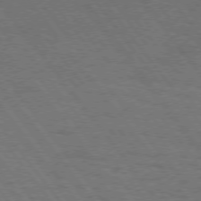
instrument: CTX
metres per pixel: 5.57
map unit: Hpe
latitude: 74.6679
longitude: -141.6127
